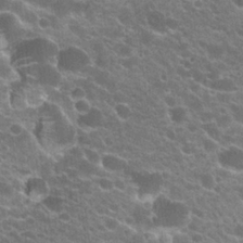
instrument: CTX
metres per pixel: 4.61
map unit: Hto
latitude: 23.8394
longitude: -35.6127
